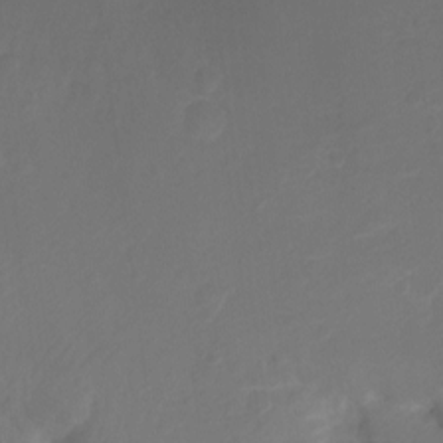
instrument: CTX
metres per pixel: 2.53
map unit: Ht
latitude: -11.1053
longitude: -35.3103
